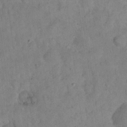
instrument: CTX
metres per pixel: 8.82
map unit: eHh
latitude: 19.1403
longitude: -62.4223
